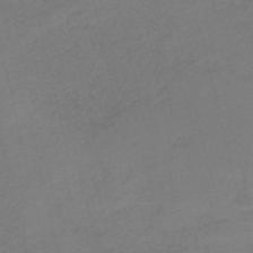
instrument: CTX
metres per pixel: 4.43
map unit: HNb
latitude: -44.1039
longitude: -44.3467
